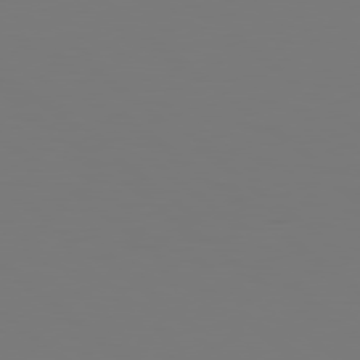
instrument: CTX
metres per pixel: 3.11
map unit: Hpe
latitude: 78.7247
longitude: -163.9339
